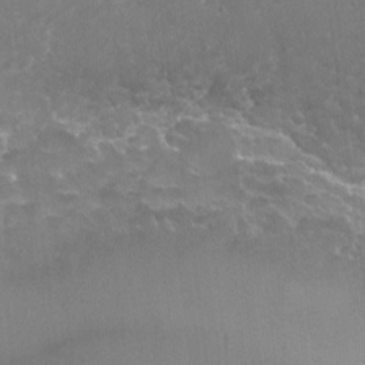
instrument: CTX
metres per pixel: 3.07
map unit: Nhu
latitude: -27.1053
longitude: -61.5938
